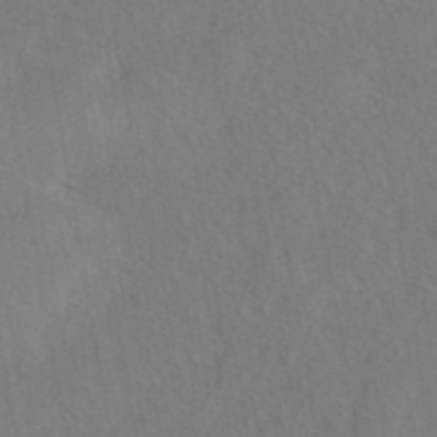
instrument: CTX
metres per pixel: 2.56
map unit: eAb
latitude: 42.8191
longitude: 104.3306
